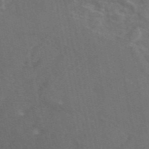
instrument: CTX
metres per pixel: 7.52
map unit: eAb
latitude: 46.0444
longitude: 116.3306
